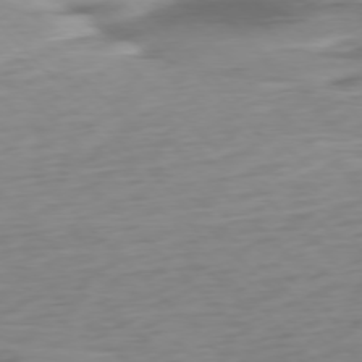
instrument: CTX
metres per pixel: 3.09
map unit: Ap
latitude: -76.9920
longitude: -78.6680
